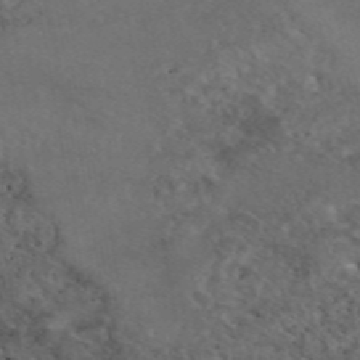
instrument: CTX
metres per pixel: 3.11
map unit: eAb
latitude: 46.3657
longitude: 114.6140
